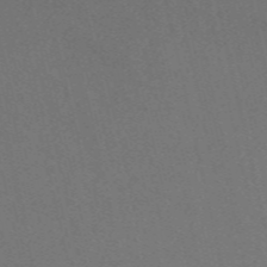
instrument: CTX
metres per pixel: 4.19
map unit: Nve
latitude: -59.0297
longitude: 63.0675
